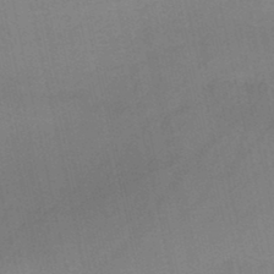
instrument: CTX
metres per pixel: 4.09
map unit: HNb
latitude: -45.6533
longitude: -41.5560
